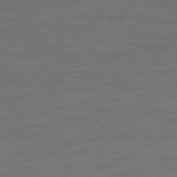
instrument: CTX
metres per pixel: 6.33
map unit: Ap
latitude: -76.8975
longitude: -83.3292
